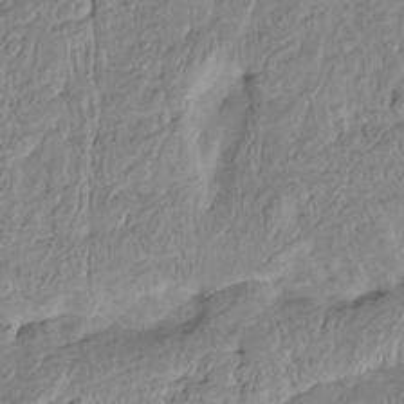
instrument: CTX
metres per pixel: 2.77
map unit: HNhu
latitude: 10.8002
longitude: 24.0283
